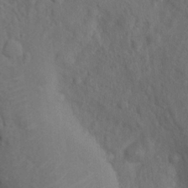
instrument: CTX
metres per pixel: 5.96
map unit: Nhu
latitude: 11.8772
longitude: -27.9717
